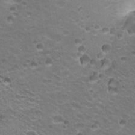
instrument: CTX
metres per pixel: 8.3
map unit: Hto
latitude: 21.0270
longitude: -32.6302
